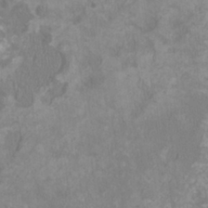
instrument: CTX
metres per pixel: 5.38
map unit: HNhu
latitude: 1.4993
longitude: -1.4237
